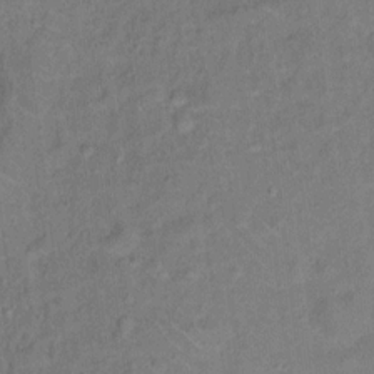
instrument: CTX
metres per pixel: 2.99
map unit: Ht
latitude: 13.5182
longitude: -39.7261
